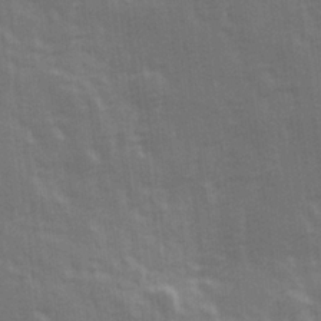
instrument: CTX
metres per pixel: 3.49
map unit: Hve
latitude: 26.4979
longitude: 146.4440
